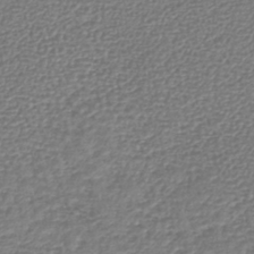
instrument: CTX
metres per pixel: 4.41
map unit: lHb
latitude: -42.2739
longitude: 72.6518
